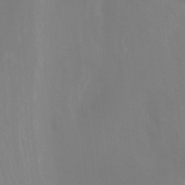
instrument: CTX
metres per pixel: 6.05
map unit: Ht
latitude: -12.6708
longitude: -50.4223
